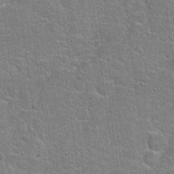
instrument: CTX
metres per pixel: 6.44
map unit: Hto
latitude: 20.5735
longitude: -49.2537
